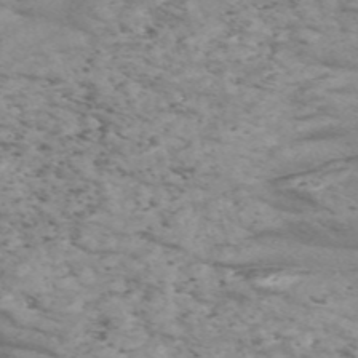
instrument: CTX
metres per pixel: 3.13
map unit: Nve
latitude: -58.2361
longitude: 54.6897
